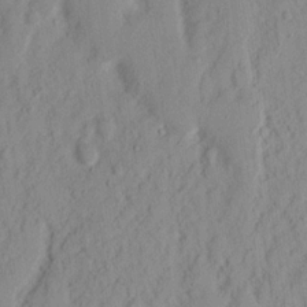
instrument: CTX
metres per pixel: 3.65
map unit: Nhu
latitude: 15.5183
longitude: -73.6505
